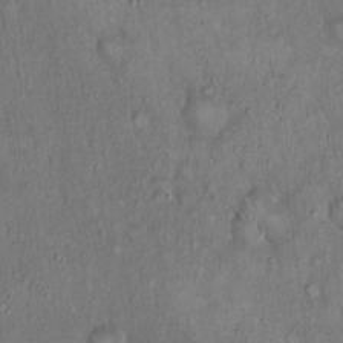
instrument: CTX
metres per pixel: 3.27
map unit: Hto
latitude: 15.7072
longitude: -59.5938
